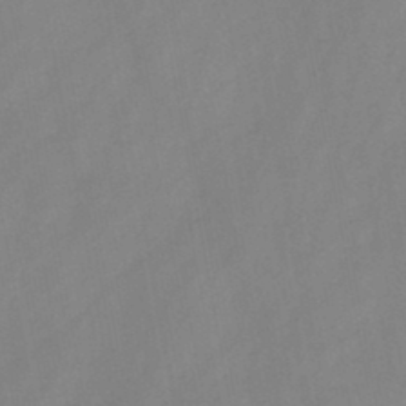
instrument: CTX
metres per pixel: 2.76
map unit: HNb
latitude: -45.3132
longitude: -38.5735
